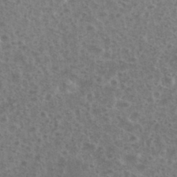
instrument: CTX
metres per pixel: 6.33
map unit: eHh
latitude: 35.0836
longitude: -60.5734
